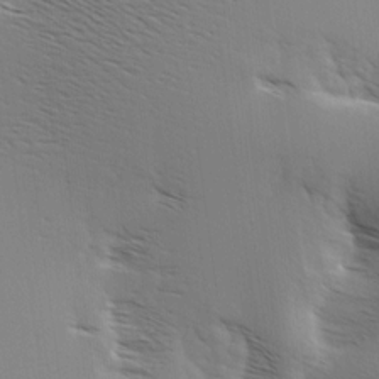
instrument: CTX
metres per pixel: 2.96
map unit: Hve
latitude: 3.5938
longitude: -121.6694
